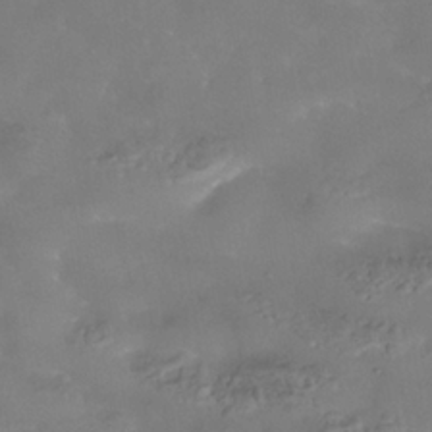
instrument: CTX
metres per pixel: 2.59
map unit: Nhe
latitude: -37.8800
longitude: -118.5168
